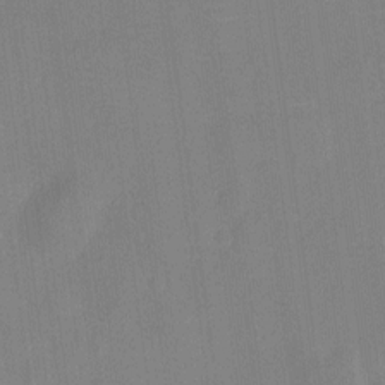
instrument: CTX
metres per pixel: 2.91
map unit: Ht
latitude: -12.7085
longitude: -24.2711
